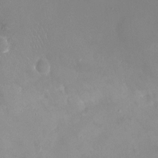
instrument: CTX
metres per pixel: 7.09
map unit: Nhu
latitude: -20.9163
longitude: -58.4790
